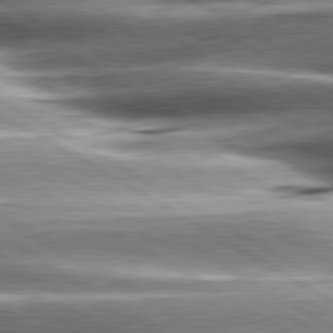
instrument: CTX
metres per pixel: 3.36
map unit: lApd
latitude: 80.4412
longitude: -142.7813
